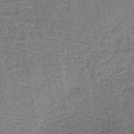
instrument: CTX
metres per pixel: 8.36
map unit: lHb
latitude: -40.8408
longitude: 58.7463
